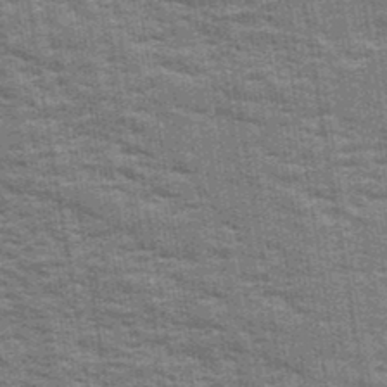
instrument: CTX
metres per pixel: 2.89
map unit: Ave
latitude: 40.0255
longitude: -108.8569
